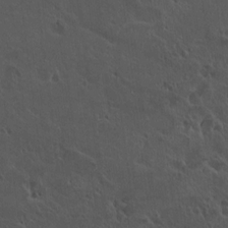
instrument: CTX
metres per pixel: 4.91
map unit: lAvf
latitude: 8.2334
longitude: 168.8408
